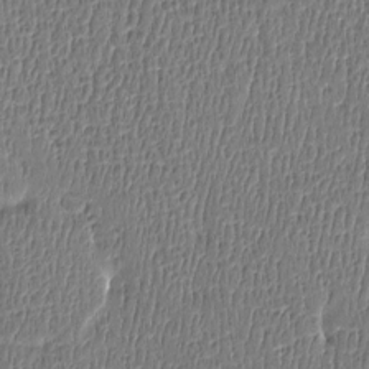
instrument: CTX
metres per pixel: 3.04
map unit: Htu
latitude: -4.9730
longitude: 175.8422
